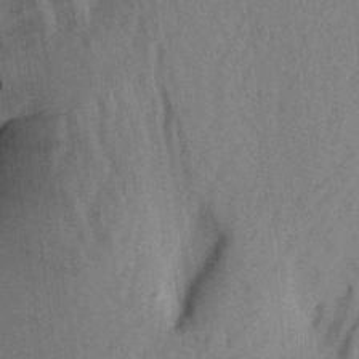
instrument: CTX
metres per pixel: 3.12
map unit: Aa
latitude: 20.5735
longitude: -147.3293
